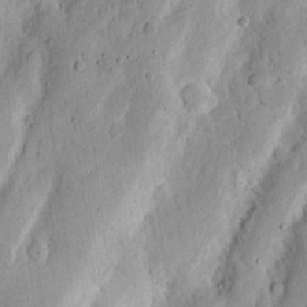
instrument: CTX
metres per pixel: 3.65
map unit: Ht
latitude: 13.0270
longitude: -74.1011
